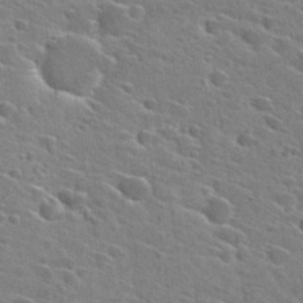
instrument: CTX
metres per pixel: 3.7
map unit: Hto
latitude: 27.1025
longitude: -45.3292
